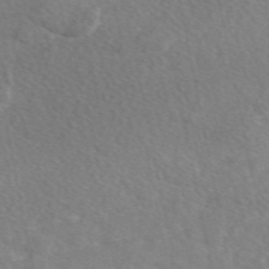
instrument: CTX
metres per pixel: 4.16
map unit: eAb
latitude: 48.7435
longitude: 117.5399
